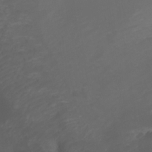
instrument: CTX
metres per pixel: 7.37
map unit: Htu
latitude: -6.6707
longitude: -68.9136
